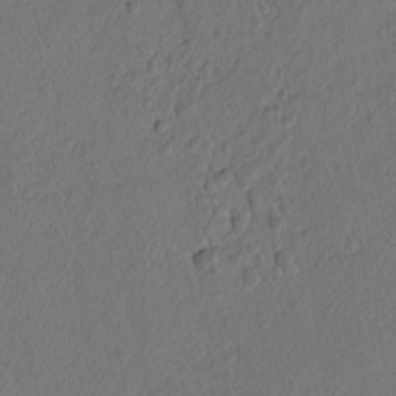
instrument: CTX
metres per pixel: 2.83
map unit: lAvf
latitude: 8.4601
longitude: 166.2550
